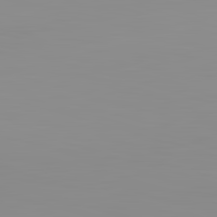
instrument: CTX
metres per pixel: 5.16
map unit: lApd
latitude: 83.1403
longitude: -134.1011
